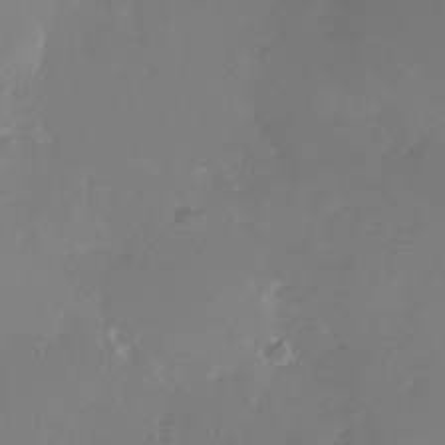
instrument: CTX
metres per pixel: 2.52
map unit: Nhu
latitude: -28.7841
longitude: -79.8206
